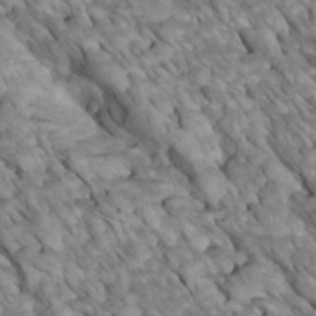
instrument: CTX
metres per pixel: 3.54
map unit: Htu
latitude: 1.9339
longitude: 144.0661
